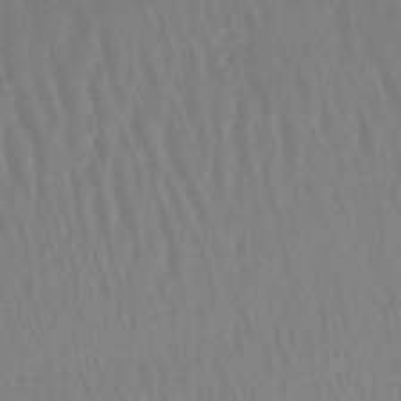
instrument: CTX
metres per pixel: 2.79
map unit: lHb
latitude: -42.0849
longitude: 59.4076
